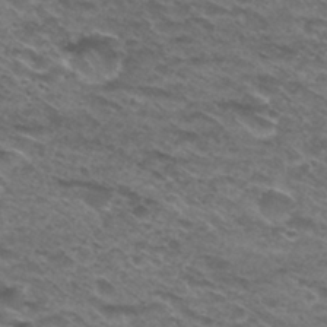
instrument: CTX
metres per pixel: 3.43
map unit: Hto
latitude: 29.8583
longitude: -47.9528
